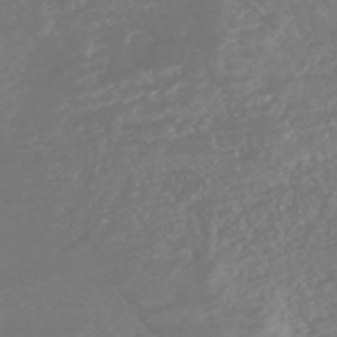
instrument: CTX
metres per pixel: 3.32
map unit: HNhu
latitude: -47.2565
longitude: 97.3132
